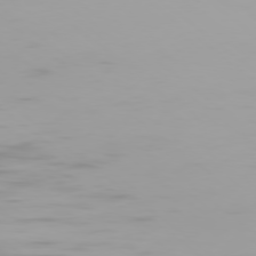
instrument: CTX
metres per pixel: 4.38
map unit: Ap
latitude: -78.8975
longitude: -96.2522
